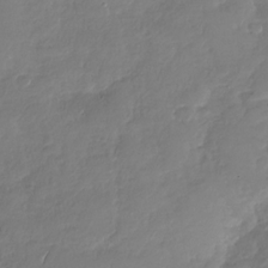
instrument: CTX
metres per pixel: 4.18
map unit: Nhu
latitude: -29.3321
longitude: -61.7449
